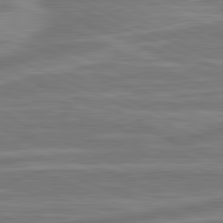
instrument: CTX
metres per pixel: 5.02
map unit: lApd
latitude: 81.4615
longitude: -175.5560
